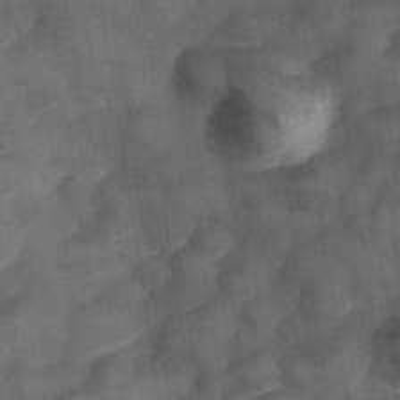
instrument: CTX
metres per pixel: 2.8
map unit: Hve
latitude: 33.1970
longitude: 151.5399
